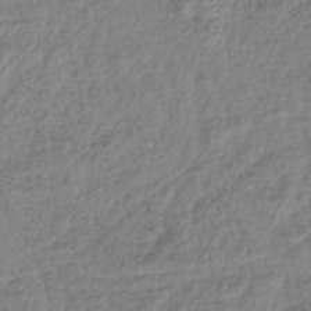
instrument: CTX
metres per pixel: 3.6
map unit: lHb
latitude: -41.2565
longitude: 70.1606
